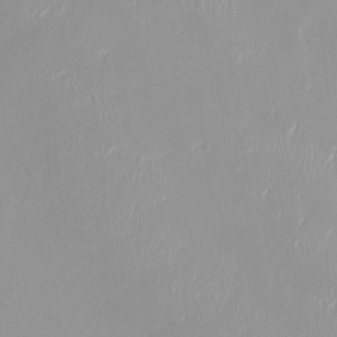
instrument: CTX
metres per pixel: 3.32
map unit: HNhu
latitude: -0.0850
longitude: -5.5560
